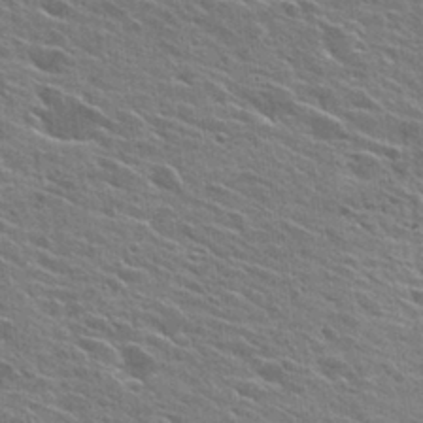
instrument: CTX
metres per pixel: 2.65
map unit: Hto
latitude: 27.2348
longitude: -43.3860
